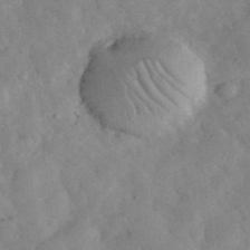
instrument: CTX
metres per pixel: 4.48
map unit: eHh
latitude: 35.7827
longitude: -68.2334
